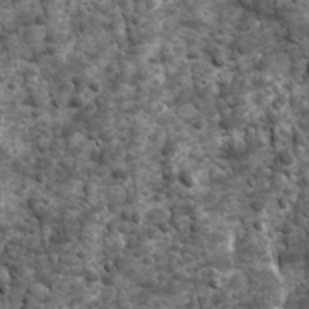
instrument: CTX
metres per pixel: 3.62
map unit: Ave
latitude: 16.6679
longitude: -132.9136
